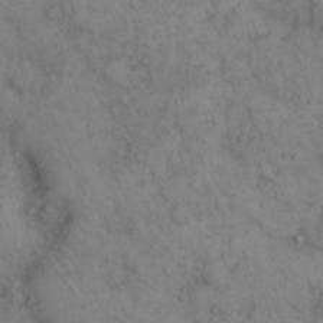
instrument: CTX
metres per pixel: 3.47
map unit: eHh
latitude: 16.9325
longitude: -63.6505
